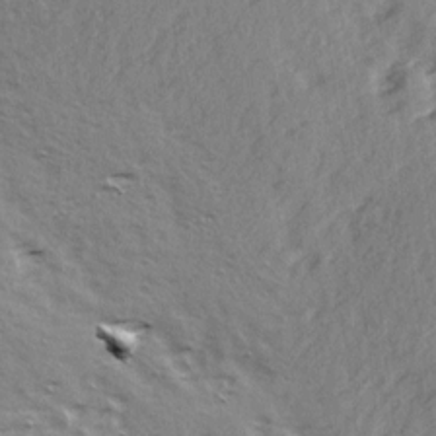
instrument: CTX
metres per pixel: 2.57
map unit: Ave
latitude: 15.4994
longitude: -103.5938
